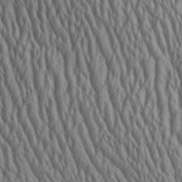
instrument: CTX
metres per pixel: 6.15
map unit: Aa
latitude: 25.5371
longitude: -135.8961
